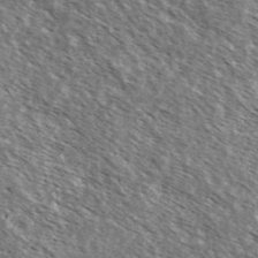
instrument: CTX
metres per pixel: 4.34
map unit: Ave
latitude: 37.8206
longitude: -110.1767
